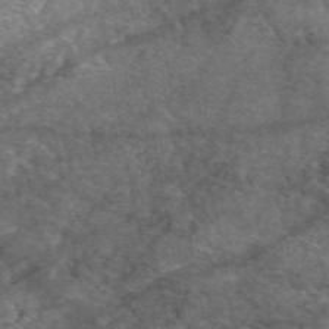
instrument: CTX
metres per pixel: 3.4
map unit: eAb
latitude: 49.8772
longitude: 110.4818
